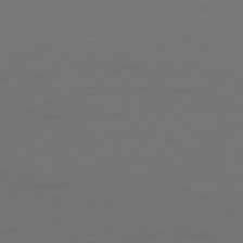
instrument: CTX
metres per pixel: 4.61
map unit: Hpe
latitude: -81.7289
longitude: 7.8233
